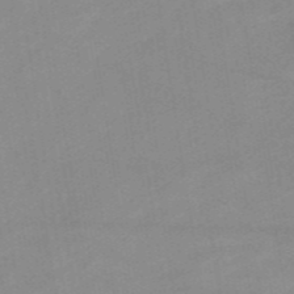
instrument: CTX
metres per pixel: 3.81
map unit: HNb
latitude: -54.2551
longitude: -48.4790
